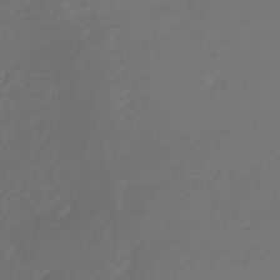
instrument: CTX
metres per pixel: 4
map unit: lHb
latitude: -43.8611
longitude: 75.9178
